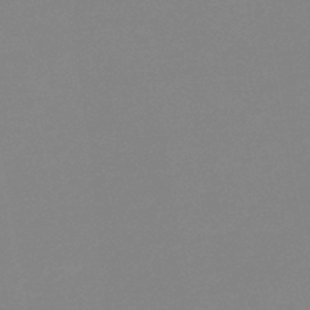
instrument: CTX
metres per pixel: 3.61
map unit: eHb
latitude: -44.7085
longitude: 88.1417
